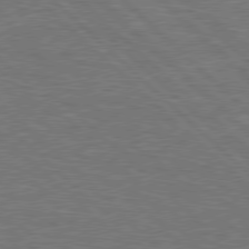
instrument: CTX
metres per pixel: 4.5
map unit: Hpe
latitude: 78.0822
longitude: -151.6694
